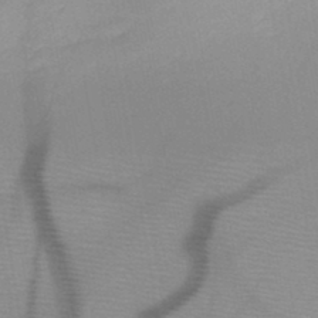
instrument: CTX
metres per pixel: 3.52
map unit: HNb
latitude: -46.5007
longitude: -41.2159
